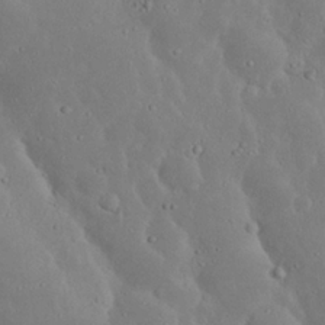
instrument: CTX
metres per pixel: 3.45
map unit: Nhu
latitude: 23.3671
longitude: -72.5546
